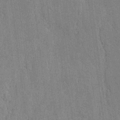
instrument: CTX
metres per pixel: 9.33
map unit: lAvf
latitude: -5.7855
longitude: -114.5545
